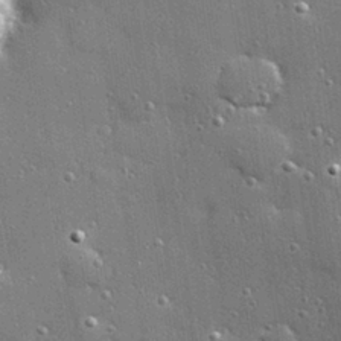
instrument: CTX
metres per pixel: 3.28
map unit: Hve
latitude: 28.1200
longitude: -90.5924
